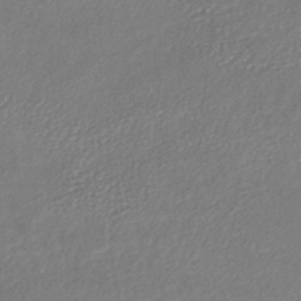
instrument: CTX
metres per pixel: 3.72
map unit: lHb
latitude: -40.8219
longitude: 72.7463
